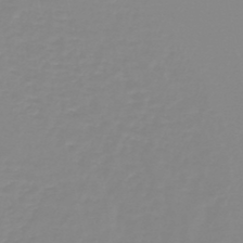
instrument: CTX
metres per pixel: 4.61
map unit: lHb
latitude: -44.4629
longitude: 56.0094
